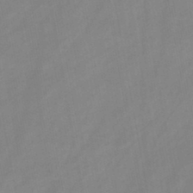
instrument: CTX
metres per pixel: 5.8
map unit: HNb
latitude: -45.8045
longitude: -38.5546
